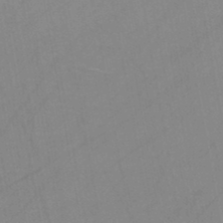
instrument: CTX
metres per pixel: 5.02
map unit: HNb
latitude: -45.2565
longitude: -40.6301
